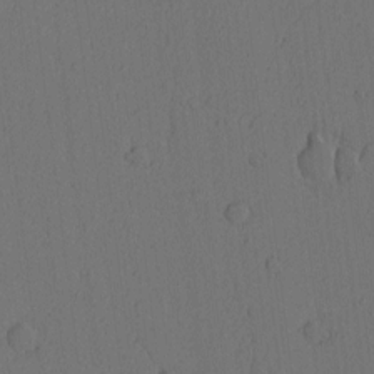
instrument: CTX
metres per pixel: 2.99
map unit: Nhu
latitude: -6.0472
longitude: -153.1970
